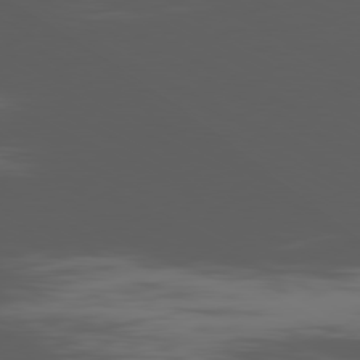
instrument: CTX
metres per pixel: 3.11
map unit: Ap
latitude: -81.0109
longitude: -63.0459
